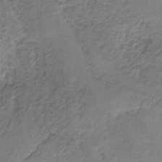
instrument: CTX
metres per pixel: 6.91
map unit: HNb
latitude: -34.8219
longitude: 58.6140
